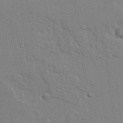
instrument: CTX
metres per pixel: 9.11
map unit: lAvf
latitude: 24.8569
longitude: -110.8002
